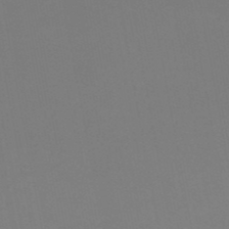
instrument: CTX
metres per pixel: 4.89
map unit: HNb
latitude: -50.3495
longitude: -50.6490
